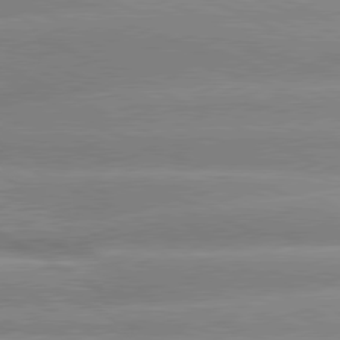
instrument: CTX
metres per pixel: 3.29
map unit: lApd
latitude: 80.5546
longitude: -137.1403
